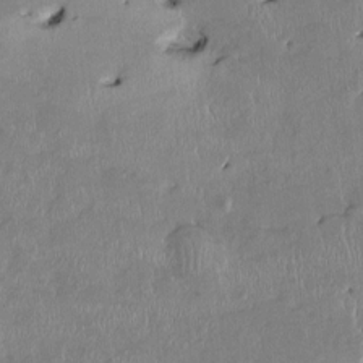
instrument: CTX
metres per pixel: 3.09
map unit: HNhu
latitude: 2.1200
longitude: -5.6883
